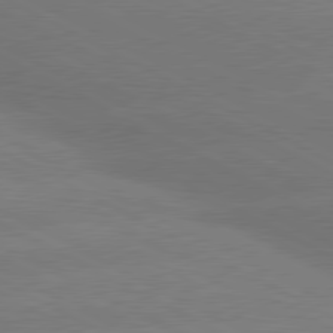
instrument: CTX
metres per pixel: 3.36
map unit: lApd
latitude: 80.4790
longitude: -151.4426
